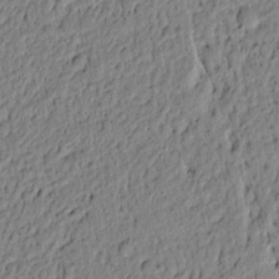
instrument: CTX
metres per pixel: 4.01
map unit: lAvf
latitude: 5.1214
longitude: 164.6897
